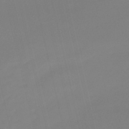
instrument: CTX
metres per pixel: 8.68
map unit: lHb
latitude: -48.6519
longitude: 76.7652
